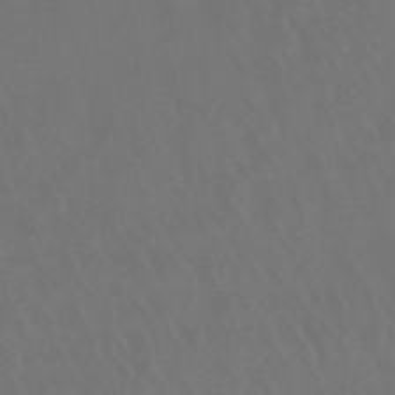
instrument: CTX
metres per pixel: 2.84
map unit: lHb
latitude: -47.9178
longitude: 72.4629
